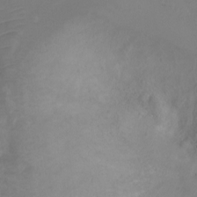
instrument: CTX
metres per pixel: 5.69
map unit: Ht
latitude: 2.3656
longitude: -33.9528
